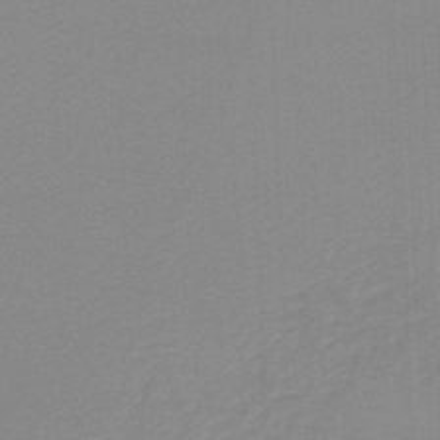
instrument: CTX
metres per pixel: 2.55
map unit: lHb
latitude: -45.4265
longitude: 63.8800
